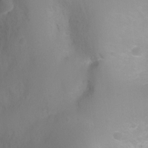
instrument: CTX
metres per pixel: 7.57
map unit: Ht
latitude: -2.5951
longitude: -25.3670
